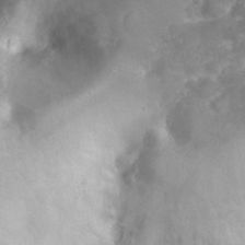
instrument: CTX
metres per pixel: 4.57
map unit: Nhu
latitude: 25.2537
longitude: -63.1970
